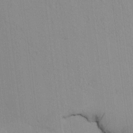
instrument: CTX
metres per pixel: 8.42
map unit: lAvf
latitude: 8.5735
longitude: 167.5399
